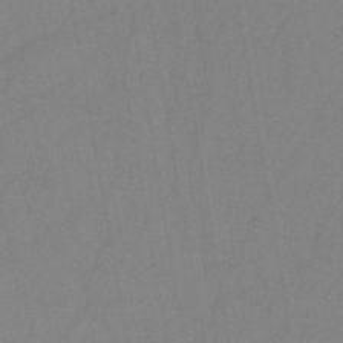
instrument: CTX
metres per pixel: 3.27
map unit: HNb
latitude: -45.5777
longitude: -39.5938
